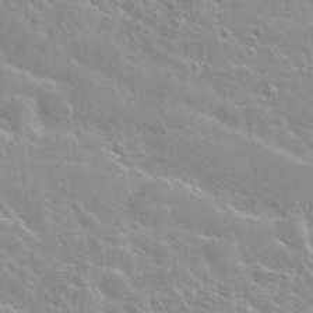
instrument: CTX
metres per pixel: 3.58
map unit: Nhu
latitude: 28.2711
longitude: -53.5560
